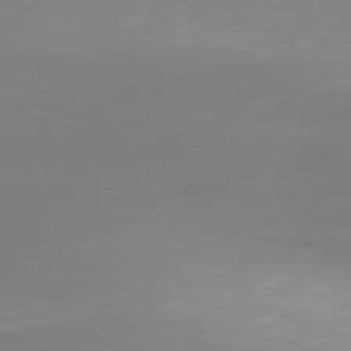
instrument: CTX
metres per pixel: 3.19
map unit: Hpe
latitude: 74.7624
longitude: -129.8583
